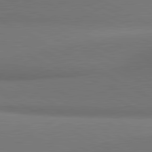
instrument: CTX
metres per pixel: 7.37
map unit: lApd
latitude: 81.1403
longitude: 155.4266
